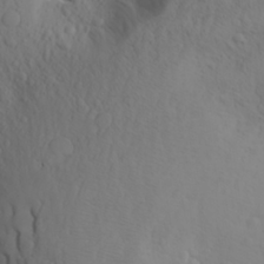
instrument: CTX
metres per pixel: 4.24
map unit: Aa
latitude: 28.3089
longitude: -146.2901
